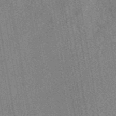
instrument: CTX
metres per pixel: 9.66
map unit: eAb
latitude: 48.5924
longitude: 104.6896
